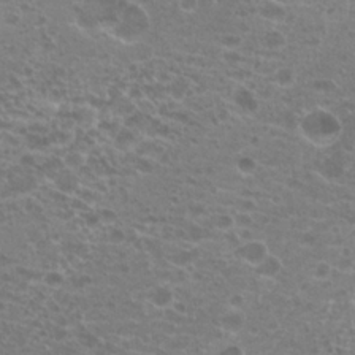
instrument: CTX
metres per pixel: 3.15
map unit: Hto
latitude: 20.3656
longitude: -40.3467
